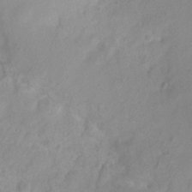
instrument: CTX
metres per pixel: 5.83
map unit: Nhu
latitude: 1.3670
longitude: -15.9528
